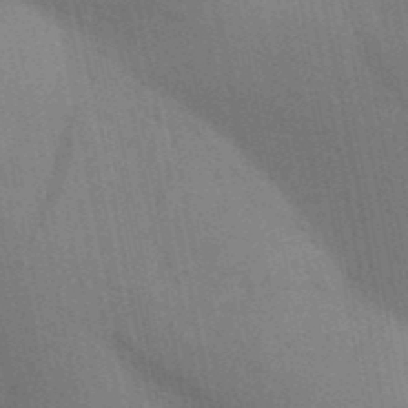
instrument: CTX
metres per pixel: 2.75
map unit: Aa
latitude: 31.2915
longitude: -145.8772
